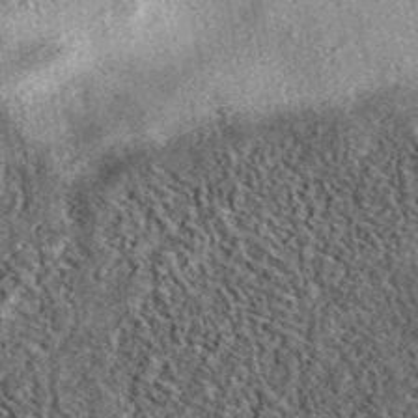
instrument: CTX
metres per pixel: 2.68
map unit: eAb
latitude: 39.2726
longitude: 106.5007
